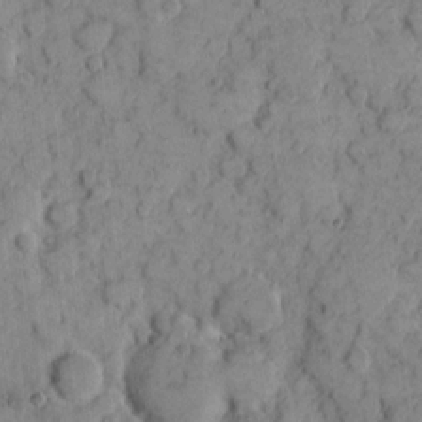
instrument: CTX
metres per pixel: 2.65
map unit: eHh
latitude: 7.8583
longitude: -63.6127
